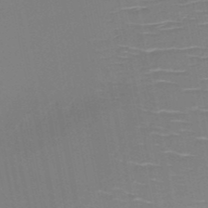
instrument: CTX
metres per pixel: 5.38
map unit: HNb
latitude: -50.8219
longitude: -45.7638
